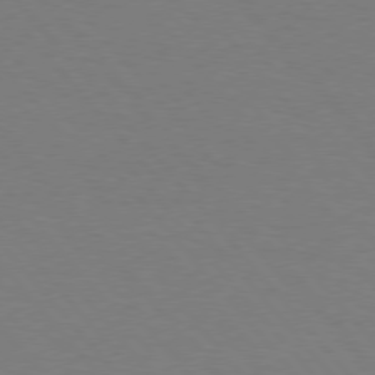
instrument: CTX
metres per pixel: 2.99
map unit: Hpe
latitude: 75.8961
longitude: -145.2159
